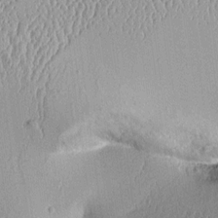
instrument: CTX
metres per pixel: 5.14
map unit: Aa
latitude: 10.0822
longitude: -128.5357
